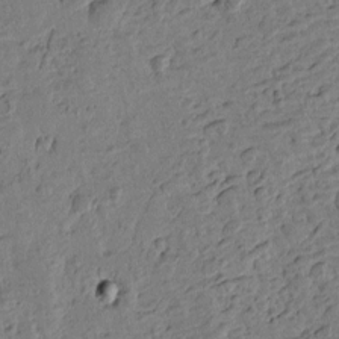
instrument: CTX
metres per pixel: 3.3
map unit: Htu
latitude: -1.9745
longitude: -175.8583
